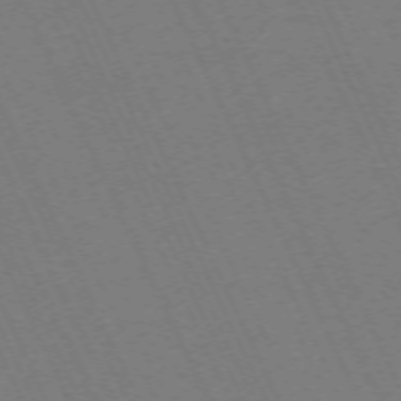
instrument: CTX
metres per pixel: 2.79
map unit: Hpe
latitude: -71.4832
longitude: 12.5574
